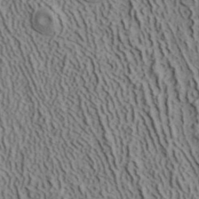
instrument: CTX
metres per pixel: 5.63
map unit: ANa
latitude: 41.0080
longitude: 33.5966
